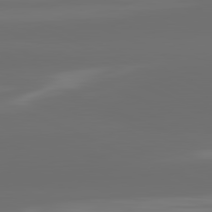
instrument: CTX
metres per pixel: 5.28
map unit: lApd
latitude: 82.1388
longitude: -166.3656
